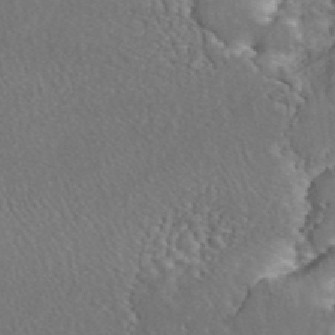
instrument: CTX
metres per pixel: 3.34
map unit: ANa
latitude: 44.8380
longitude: 27.4076
